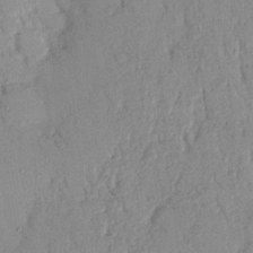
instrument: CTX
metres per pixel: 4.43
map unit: Nhu
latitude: 16.8947
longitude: -78.7247
